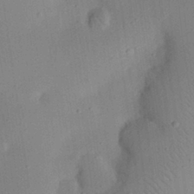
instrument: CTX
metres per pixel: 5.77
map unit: eHh
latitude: 25.2725
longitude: -70.2711
